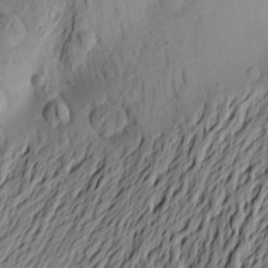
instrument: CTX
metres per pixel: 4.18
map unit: Aa
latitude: 22.3089
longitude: -148.8947
